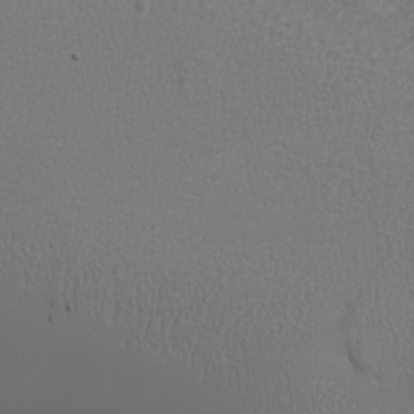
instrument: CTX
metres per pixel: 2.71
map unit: eHh
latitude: -6.7274
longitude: -78.9514
